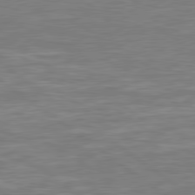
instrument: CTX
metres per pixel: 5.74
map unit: Hpe
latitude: 79.4238
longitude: -126.1956
